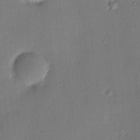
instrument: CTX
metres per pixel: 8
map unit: HNhu
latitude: 6.1767
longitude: 15.4266
